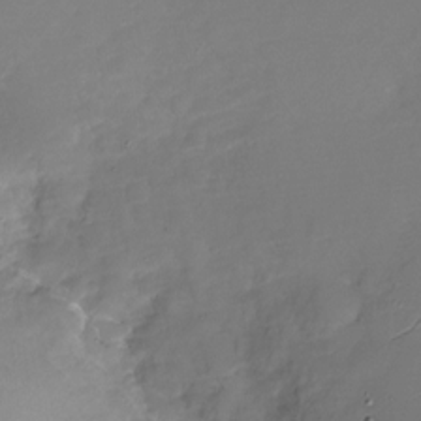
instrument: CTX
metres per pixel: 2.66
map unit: Nhu
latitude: -28.2362
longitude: -78.6491
